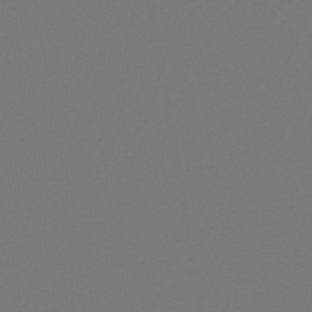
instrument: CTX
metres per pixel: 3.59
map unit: HNb
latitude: -47.2565
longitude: 57.5777
